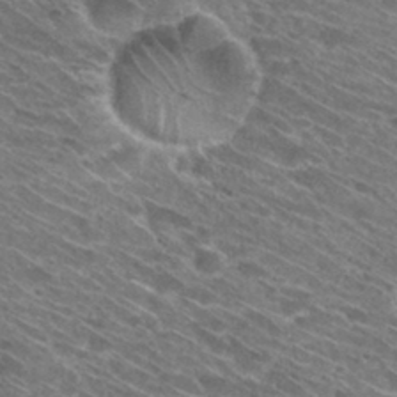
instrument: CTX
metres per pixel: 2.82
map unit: Hto
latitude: 30.4601
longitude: -45.6127
